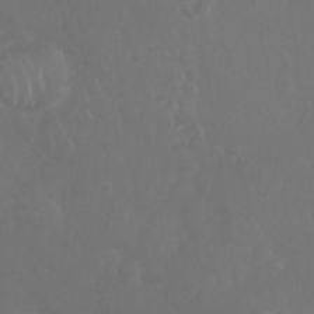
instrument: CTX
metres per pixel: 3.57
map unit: Nhu
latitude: 27.8017
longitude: -65.0458
